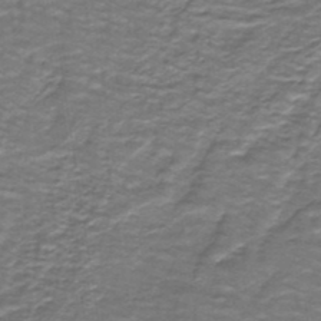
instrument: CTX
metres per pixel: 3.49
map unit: lHb
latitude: -40.6518
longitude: 56.1228
